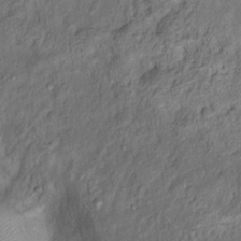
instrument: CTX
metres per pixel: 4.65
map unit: Nhu
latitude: 11.4238
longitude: -27.3293
